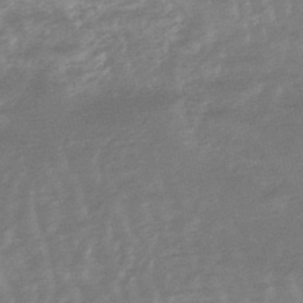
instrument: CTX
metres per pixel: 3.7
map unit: lHb
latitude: -48.4251
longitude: 82.9542
